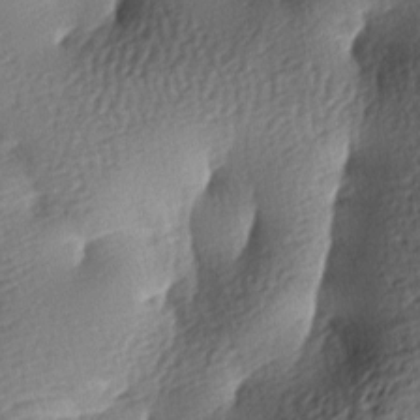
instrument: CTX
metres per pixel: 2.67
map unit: lAa
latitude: -8.3873
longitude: -126.5735
